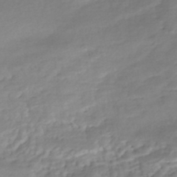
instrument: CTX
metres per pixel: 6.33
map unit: Nhe
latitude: -48.4440
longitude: -172.7057
